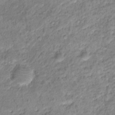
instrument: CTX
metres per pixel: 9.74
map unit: Hto
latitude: 16.6302
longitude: -37.3671
